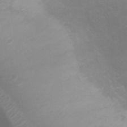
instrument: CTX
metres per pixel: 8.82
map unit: Ht
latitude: -7.6155
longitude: -20.7435
